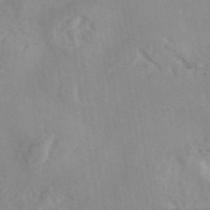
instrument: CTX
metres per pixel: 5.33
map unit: eAb
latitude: 46.1767
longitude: 111.4265
